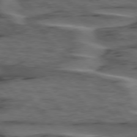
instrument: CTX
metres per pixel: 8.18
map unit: lApd
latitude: 75.9150
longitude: -71.2348
